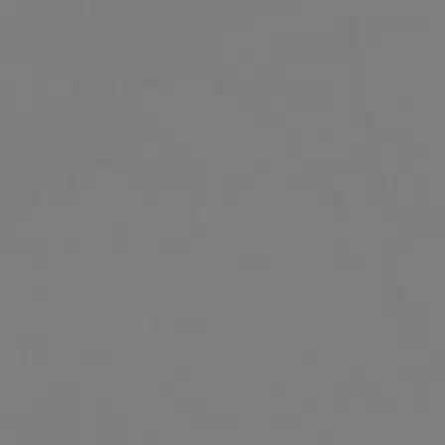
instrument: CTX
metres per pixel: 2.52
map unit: HNb
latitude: -51.9178
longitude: -42.4979
